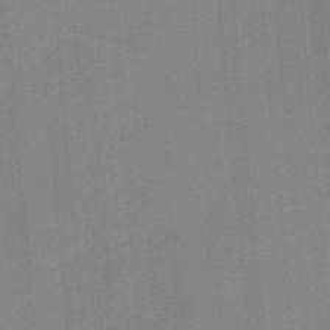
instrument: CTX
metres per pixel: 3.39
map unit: HNb
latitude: -35.0864
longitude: 57.2187
